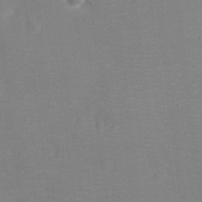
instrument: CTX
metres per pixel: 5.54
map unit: Ht
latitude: -10.7652
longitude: -22.9325
